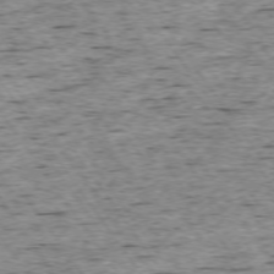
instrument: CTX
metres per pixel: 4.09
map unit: Ap
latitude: -74.4440
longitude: -88.0444
